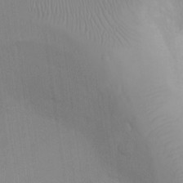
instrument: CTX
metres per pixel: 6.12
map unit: eHh
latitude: -8.7841
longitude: -68.2144
